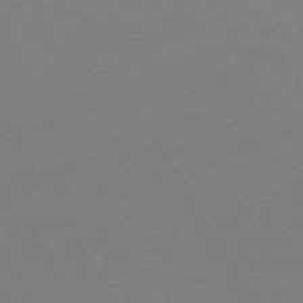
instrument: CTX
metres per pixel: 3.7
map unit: Hpe
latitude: -72.3684
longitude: 9.3887
